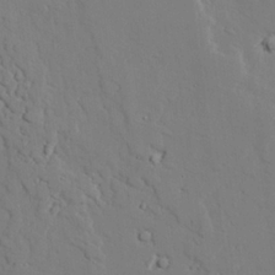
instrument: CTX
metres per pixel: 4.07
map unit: lAvf
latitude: 25.7071
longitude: -110.7624
